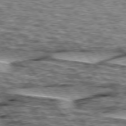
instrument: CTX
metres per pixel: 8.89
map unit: lApd
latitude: 76.1200
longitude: -70.8002
